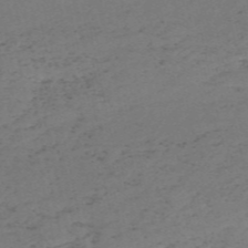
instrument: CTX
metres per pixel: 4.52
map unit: HNb
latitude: -55.4077
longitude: -43.8017
